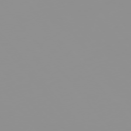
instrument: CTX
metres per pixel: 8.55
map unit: Hpe
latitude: -75.8801
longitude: -10.0822
